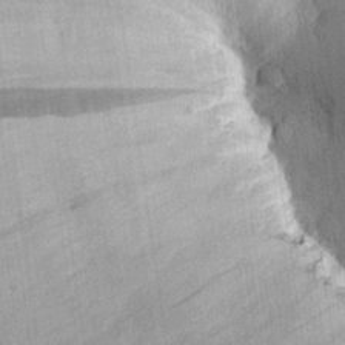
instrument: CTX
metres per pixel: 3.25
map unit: eHh
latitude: 27.7450
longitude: -79.1970
